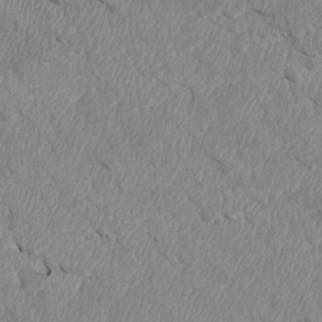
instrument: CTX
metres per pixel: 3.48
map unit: Htu
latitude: 3.8205
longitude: 152.5195
